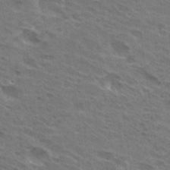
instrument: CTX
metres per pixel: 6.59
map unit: Hto
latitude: 30.9136
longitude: -44.9891
